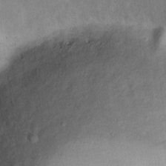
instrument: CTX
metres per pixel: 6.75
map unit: eHh
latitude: 19.0647
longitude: -64.9703
